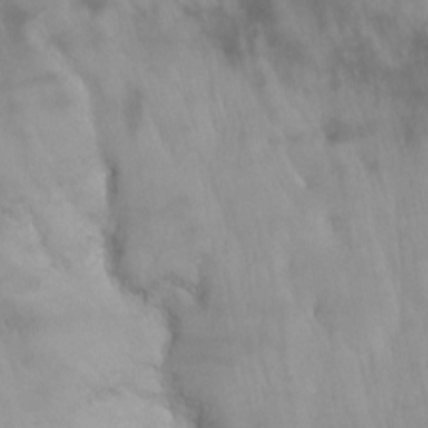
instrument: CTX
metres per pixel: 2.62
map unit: Nhu
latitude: -12.7085
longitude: -67.0458
